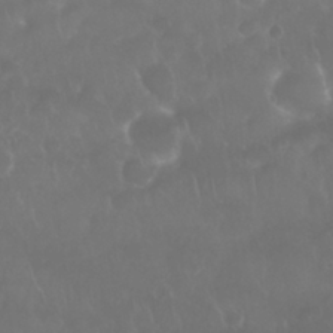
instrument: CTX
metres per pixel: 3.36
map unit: Nhu
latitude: 28.4412
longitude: -63.9906
